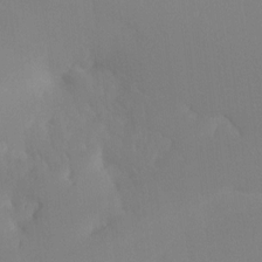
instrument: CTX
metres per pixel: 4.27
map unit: Ht
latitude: -16.1984
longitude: -50.1200
